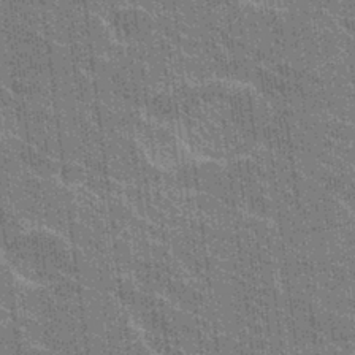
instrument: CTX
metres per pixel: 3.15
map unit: Hto
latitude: 27.1970
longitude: -41.3481
